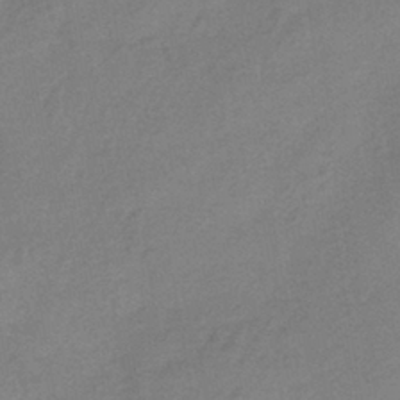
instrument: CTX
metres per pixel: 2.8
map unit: HNhu
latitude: -40.7463
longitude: 92.4629
